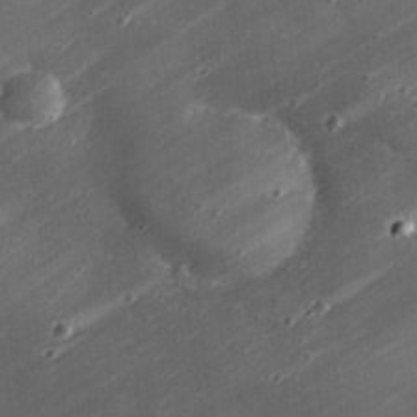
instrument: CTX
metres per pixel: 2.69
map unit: eHh
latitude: 25.2537
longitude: -89.9151
